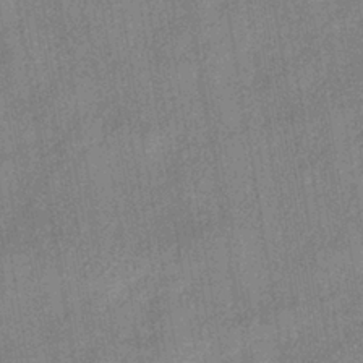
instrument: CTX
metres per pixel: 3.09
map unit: lHb
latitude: -37.1620
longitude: 73.9556
